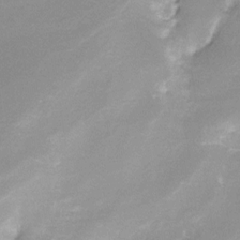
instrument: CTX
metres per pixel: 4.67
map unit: Nve
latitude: -24.4251
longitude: -109.2348
